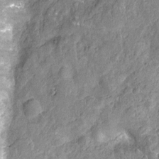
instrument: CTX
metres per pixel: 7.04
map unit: Nhu
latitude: -12.0850
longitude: -22.9703
